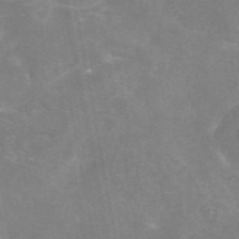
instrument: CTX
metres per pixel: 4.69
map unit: eAb
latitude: 46.1956
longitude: 124.7841
